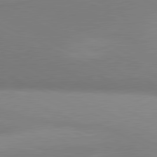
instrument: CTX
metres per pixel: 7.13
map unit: lApd
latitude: 80.7813
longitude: 131.2376
